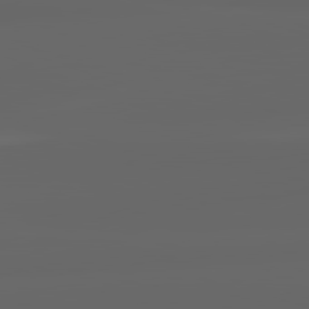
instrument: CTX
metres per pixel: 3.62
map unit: lApd
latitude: 82.2711
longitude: -170.4979
